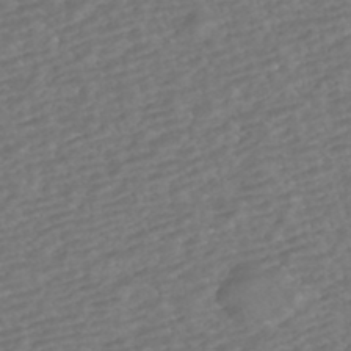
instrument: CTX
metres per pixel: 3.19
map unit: HNhu
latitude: -42.8030
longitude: 105.1998
